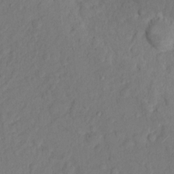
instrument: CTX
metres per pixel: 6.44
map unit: Nhu
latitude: 13.7450
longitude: -29.3670
